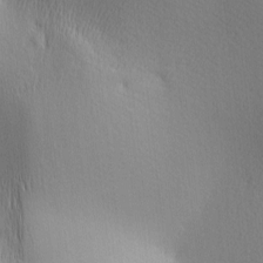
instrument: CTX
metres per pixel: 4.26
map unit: lAa
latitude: -5.2565
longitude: -121.7639
